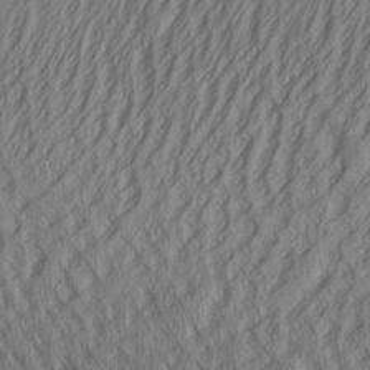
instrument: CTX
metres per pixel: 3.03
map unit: Aa
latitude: 25.8394
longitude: -136.2145
